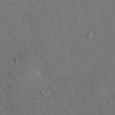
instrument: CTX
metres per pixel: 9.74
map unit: HNhu
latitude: 7.8583
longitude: 14.6708
